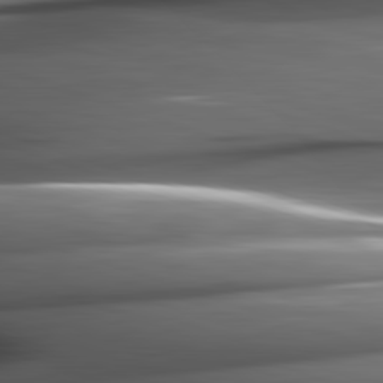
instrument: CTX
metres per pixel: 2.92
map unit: lApd
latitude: 82.3467
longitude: -144.9325
